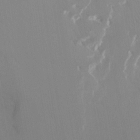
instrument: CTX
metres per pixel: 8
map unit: Ht
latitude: -7.4643
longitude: -28.4979
